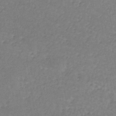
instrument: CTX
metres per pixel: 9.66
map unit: lHb
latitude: -36.0850
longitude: 72.2550
